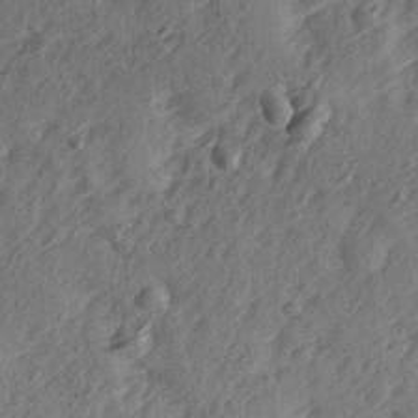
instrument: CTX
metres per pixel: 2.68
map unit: Ave
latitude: 15.4805
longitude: -104.8947
